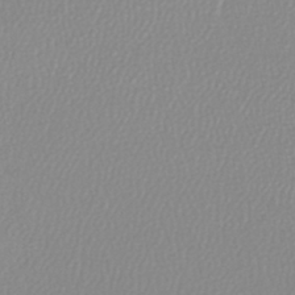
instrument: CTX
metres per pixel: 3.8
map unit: lHb
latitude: -45.6344
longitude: 75.3888
